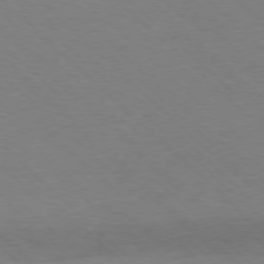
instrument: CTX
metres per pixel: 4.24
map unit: Ap
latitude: -77.8611
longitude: -99.3670
